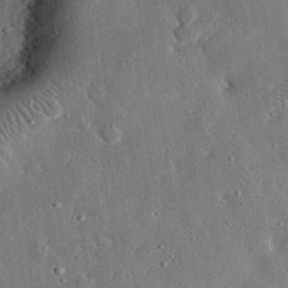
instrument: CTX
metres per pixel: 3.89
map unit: lHvf
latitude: 32.4412
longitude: -84.2901
